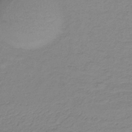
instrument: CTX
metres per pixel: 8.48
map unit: lHb
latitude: -35.6722
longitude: 71.8611
